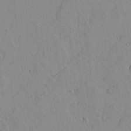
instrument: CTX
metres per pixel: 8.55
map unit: lAvf
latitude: 14.7625
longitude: -125.3481
